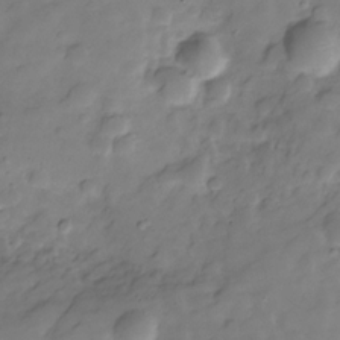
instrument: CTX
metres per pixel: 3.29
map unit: Hve
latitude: -29.1620
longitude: 91.8423
